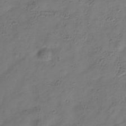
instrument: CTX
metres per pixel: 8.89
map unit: Hve
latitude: -34.1417
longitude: 90.7275
